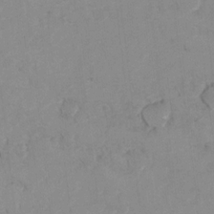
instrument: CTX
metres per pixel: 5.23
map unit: Hto
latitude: 7.4237
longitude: -35.0080
